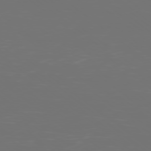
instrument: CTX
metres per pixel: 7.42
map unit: Ap
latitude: -78.8219
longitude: -60.2144
